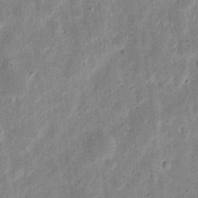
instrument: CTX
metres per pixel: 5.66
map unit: eHh
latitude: 7.9528
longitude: -71.3293
